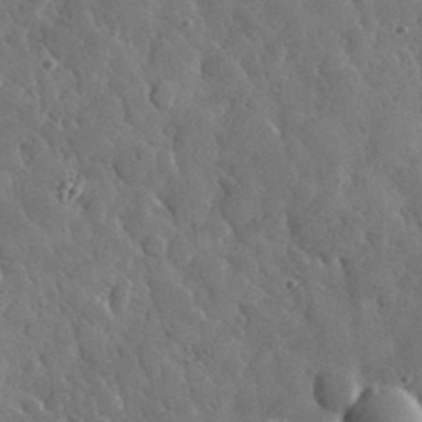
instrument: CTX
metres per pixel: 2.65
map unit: lHvf
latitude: 34.4412
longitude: -87.3481
